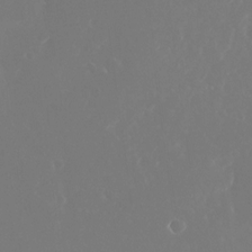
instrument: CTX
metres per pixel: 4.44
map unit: Nhu
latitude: -25.5777
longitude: -72.2523
